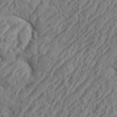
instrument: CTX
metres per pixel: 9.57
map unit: eHh
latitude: 36.8947
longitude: -137.6127
